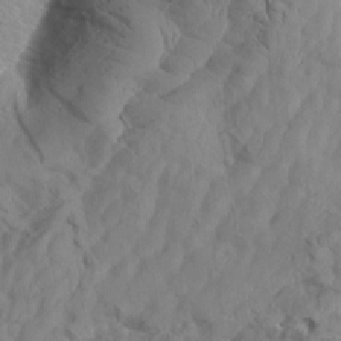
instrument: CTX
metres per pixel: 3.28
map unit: Aa
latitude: 8.9703
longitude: -135.0647
